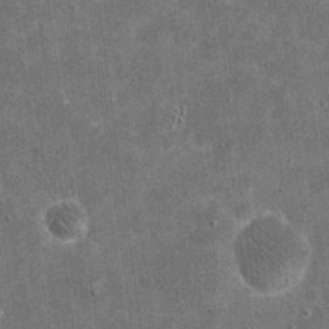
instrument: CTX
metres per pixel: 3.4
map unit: eHh
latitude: 20.1389
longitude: -65.6694
